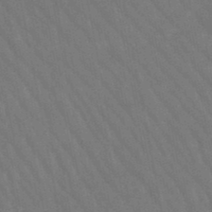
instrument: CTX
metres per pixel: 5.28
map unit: lHb
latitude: -47.6344
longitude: 69.9178
